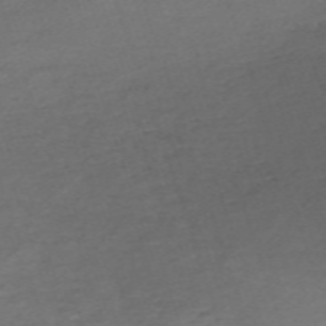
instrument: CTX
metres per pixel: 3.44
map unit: eHh
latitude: -62.5573
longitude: 51.6911
